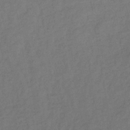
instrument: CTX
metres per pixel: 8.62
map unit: lHb
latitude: -38.7463
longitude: 71.5588
